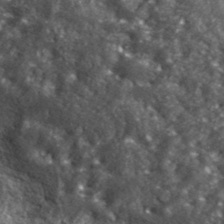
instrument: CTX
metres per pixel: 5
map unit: ANa
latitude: 40.0255
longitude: -90.3845
